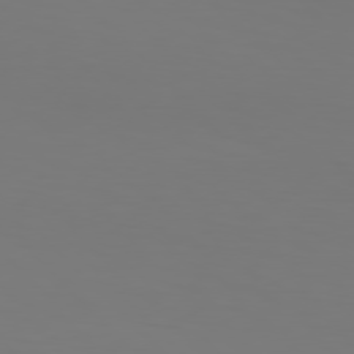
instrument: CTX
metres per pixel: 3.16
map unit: Hpe
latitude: 77.2537
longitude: -133.5749
